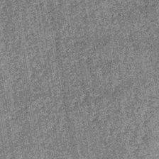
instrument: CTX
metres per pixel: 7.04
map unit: lHb
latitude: -38.2361
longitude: 64.6330
